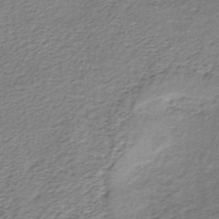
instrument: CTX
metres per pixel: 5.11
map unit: lHb
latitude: -36.8786
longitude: 60.6896
